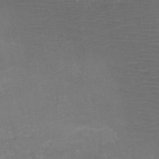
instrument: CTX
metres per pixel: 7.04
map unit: HNb
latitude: -48.6897
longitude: -43.6127
